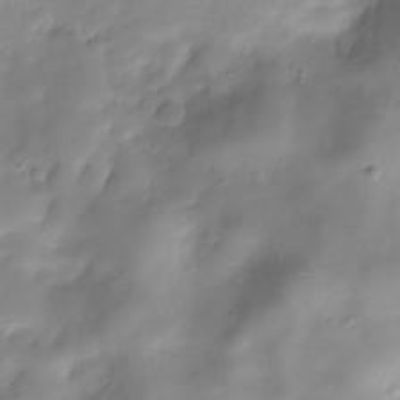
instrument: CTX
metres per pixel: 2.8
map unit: Hve
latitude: -30.2928
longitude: 94.2928
